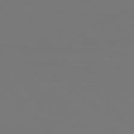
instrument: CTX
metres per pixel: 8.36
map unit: Hpe
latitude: 76.8380
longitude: -136.2901
